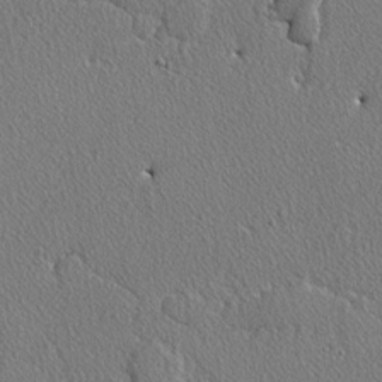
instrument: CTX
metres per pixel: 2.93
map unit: lAvf
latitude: -3.4832
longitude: -108.6490
